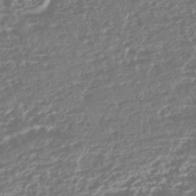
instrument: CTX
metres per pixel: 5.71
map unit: HNhu
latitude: -43.6154
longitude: 104.5007
